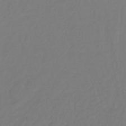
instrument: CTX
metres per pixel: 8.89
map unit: lHb
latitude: -38.1606
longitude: 62.8975
